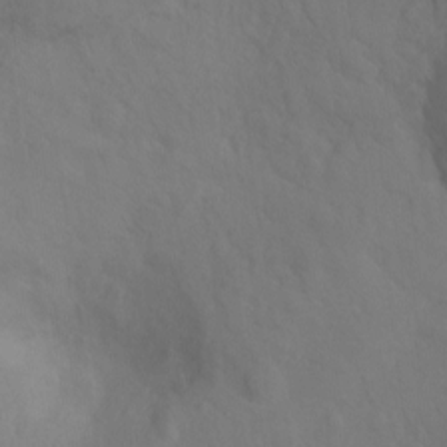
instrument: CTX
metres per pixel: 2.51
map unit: Ht
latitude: -7.3698
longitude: -30.5735
